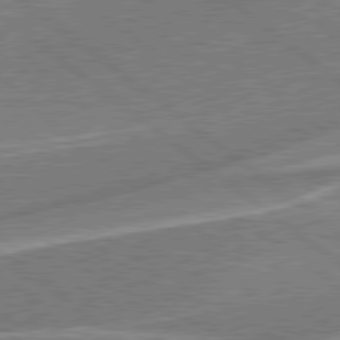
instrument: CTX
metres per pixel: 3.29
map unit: Hpe
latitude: 78.9136
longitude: -170.7246
